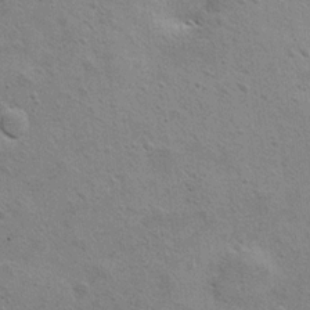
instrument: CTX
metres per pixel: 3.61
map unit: Hto
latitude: 11.4238
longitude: -37.0836
